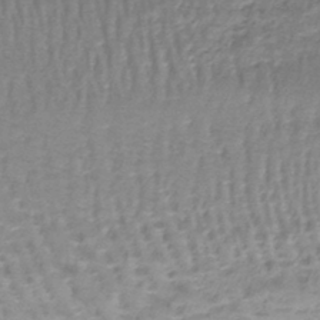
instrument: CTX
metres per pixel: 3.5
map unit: lHb
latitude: -42.5195
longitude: 59.1053
